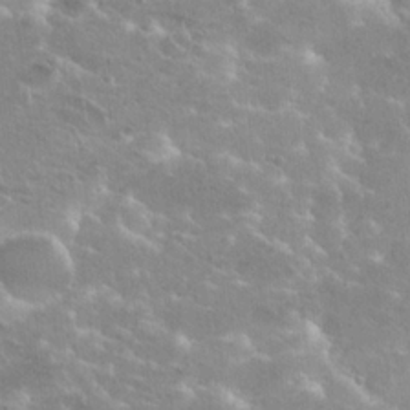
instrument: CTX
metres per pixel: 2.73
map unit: Hto
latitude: 20.4412
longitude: -40.2711
